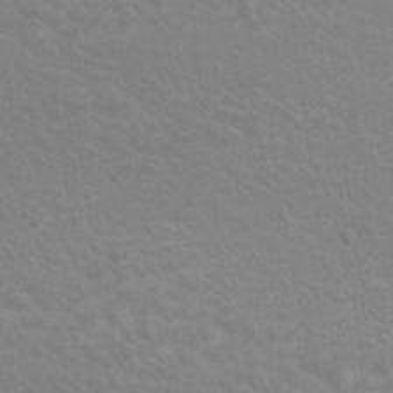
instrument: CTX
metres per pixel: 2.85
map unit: Hto
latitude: 7.0836
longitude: -31.2537
